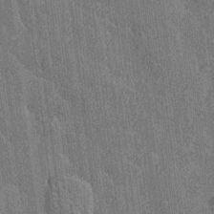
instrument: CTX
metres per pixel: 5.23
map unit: Htu
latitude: -8.0661
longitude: 176.5385
